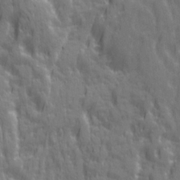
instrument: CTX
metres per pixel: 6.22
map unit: Ave
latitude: 20.4412
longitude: -134.3656
